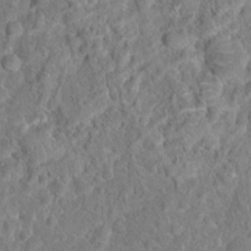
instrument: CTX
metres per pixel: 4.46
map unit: Hto
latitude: 16.8947
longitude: -41.3481
